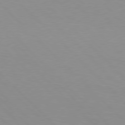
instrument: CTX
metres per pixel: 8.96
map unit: Hpe
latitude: 77.3859
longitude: -160.5168
